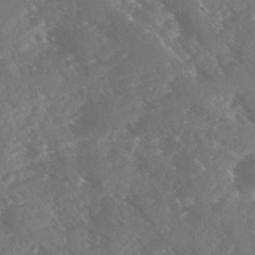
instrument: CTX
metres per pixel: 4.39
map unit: Ave
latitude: 0.9891
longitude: -111.2537
